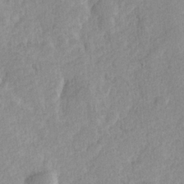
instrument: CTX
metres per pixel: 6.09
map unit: Hve
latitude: 24.7624
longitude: 144.2740
